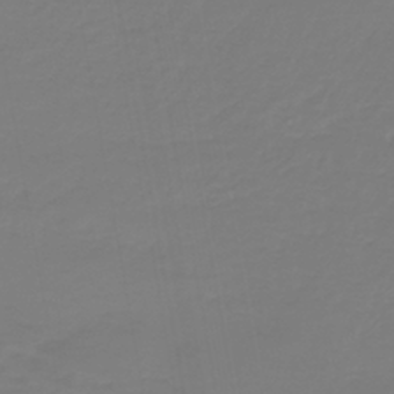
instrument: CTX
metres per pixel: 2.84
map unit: lHb
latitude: -42.2928
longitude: 63.8044
